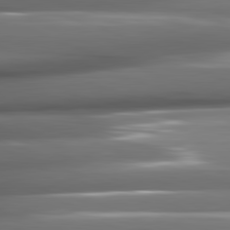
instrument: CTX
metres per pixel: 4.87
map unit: lApd
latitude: 82.1955
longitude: -140.8191
